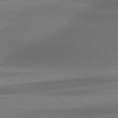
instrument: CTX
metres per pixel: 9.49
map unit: lApd
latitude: 79.7072
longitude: -86.5546
